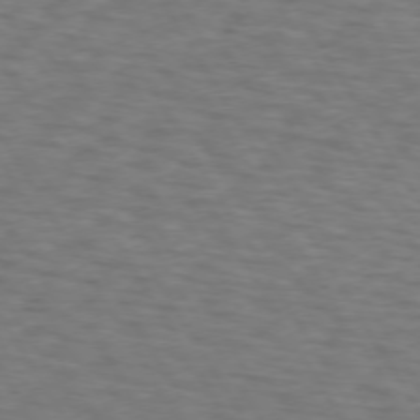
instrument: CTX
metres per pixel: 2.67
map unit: lApd
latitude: 72.8569
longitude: -74.0444
